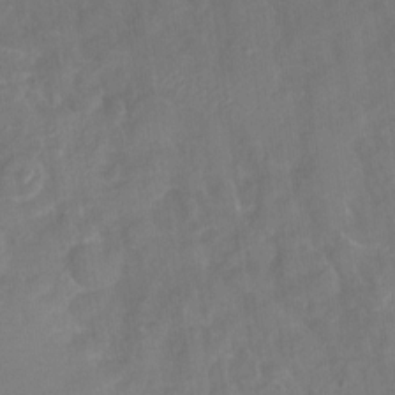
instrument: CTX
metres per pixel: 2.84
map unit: Nhu
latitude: -26.5384
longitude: -57.1592
